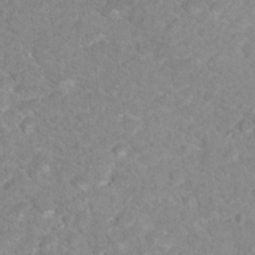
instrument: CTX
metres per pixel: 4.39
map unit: Nhu
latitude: 16.9514
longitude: -31.8017
